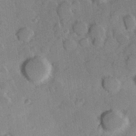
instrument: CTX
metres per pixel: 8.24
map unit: Hve
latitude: 23.6694
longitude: 147.5777
